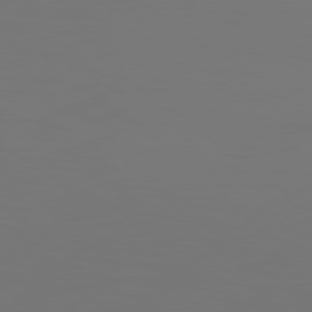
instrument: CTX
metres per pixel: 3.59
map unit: Hpe
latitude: 78.1389
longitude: -128.2900
